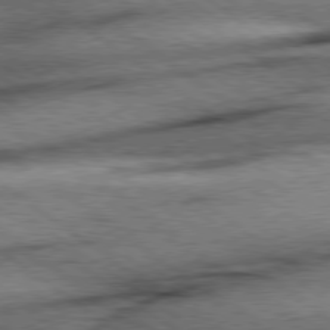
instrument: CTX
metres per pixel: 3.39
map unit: Hpe
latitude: 78.5546
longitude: -155.7072
